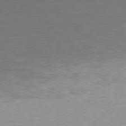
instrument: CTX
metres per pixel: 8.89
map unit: Hpe
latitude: 78.0444
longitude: -169.5938
